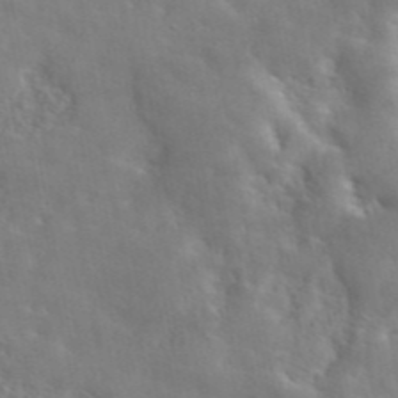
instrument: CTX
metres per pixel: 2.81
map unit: eAb
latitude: 44.9891
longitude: 117.1242
